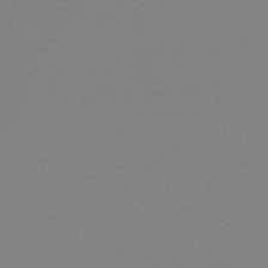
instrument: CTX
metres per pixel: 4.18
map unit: lHb
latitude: -46.8975
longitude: 66.3117
